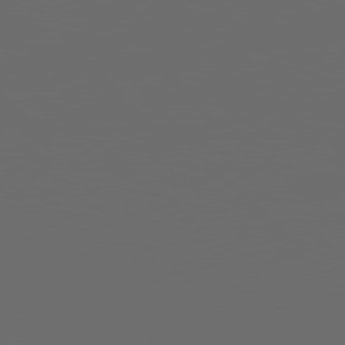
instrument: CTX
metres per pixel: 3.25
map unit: Hpe
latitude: 77.8583
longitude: -177.7071
